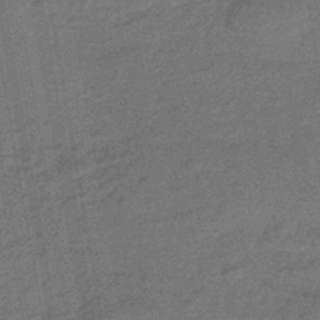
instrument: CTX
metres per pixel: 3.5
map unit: eHb
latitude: -45.4454
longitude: 86.7841
